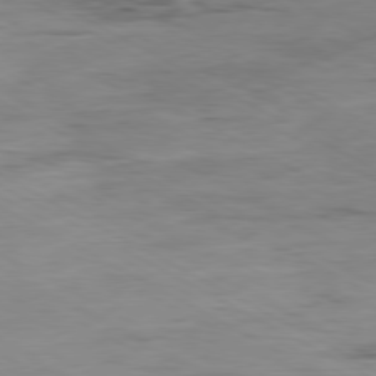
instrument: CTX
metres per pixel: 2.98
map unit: Ap
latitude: -80.1039
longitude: -76.8002
